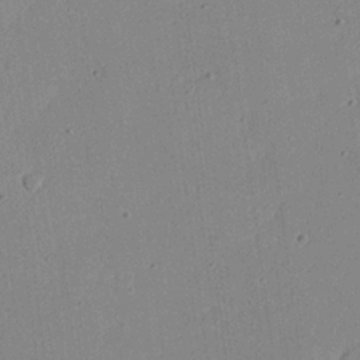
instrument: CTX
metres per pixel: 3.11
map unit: Nhu
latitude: 21.2915
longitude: -71.1781
